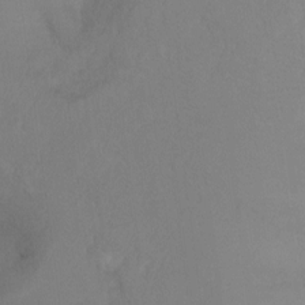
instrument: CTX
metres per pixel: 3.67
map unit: Hto
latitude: -13.1053
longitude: -39.8772
